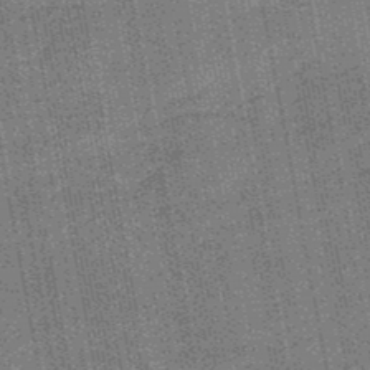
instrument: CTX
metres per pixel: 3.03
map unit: HNb
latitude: -48.6708
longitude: -38.6679
